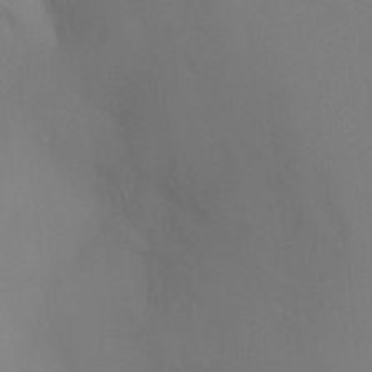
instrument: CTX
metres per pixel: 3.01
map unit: Ht
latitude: -9.4076
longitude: -33.7072
